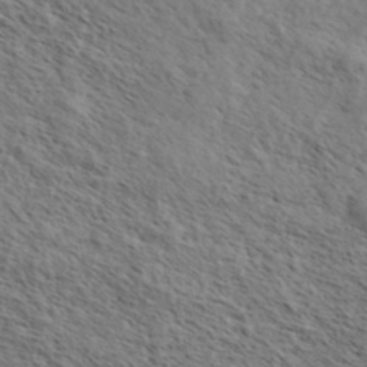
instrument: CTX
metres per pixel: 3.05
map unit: eHh
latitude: 36.4601
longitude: -138.8569
